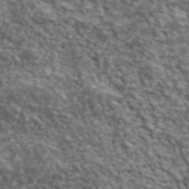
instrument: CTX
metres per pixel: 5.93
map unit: lHvf
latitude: 40.6490
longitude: -87.6694
